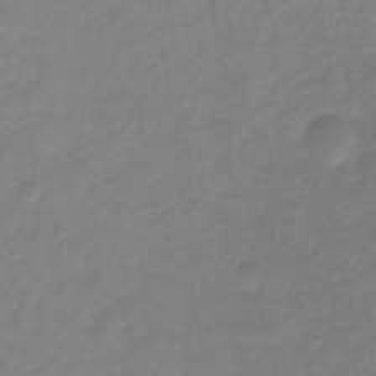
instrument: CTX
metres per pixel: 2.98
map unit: Ht
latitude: 2.0633
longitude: -34.8191
